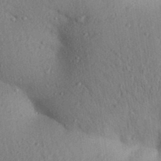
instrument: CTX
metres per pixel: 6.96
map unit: Aa
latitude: 30.4601
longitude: -146.8002
